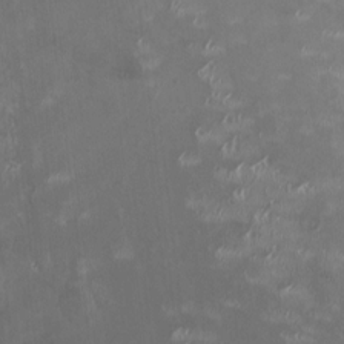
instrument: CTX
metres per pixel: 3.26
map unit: HNhu
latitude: -0.2740
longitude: -3.5371
